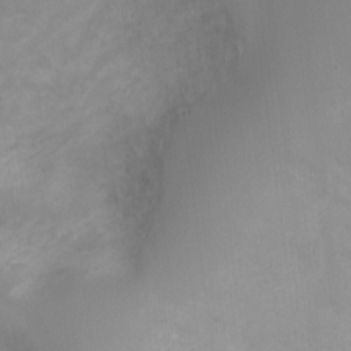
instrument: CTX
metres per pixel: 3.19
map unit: Nve
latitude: -20.8408
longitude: 106.0661
